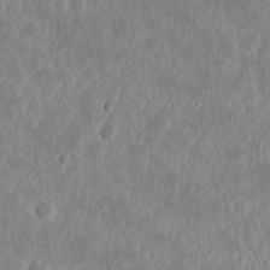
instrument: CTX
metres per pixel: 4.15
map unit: Nhu
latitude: 18.8569
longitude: -72.6491
